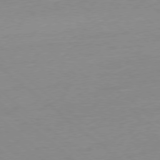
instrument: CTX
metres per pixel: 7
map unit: Ap
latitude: -78.2172
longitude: -98.7624
